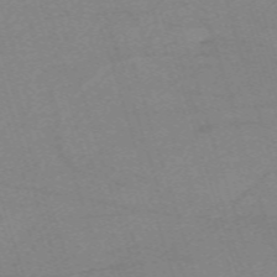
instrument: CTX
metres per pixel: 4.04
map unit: eHh
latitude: -62.2550
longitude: 54.5952
